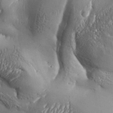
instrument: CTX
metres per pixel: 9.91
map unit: Aa
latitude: 32.8947
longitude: -134.9702
